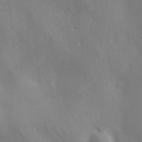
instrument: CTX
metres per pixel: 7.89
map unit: Ave
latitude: 1.7071
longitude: -113.0080
